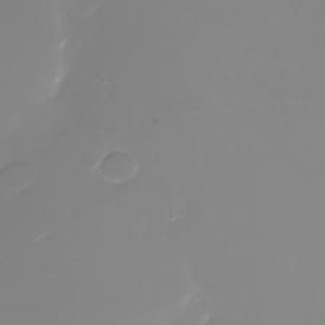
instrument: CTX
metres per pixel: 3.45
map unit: Nhu
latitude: -25.5021
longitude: -72.5168
